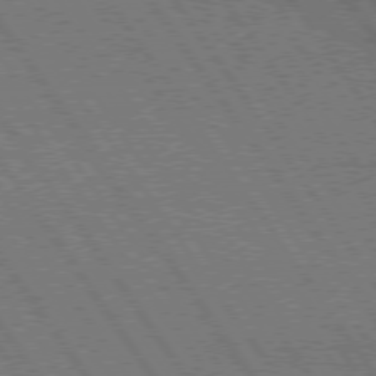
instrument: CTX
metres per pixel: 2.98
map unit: lApd
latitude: 74.7624
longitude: -80.3278
